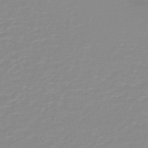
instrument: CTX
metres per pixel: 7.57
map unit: lHb
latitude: -44.2928
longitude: 56.1417
